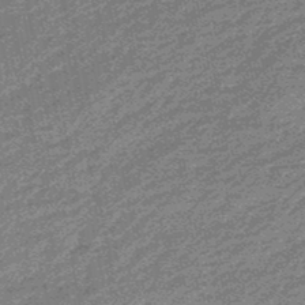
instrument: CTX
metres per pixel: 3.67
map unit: eHb
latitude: -48.1795
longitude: 84.5006
